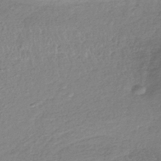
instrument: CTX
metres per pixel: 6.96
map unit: HNhu
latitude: -42.8974
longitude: 99.4265
